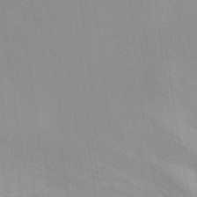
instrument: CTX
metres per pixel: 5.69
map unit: Ht
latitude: -16.6330
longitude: -49.7828
